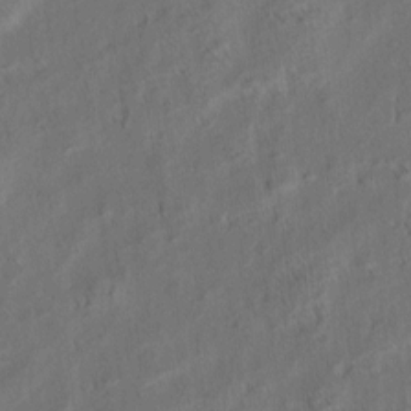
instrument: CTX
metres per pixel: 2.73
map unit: eHh
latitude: 6.3656
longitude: -76.9891
